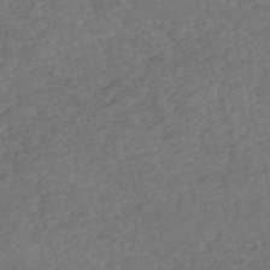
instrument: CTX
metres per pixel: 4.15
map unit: eHh
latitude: -55.2187
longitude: -90.1389
